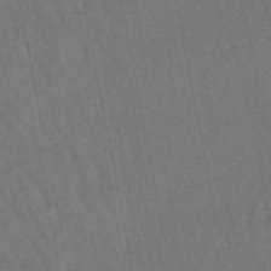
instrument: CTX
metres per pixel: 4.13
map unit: lHb
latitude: -47.1242
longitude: 77.0864
